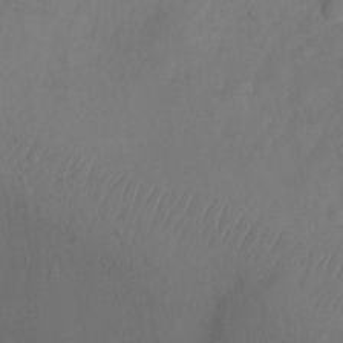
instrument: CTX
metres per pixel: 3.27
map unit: Ht
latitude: -2.4440
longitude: -27.0836
